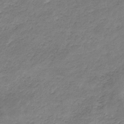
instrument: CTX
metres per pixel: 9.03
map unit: HNb
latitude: -33.5588
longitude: 62.0472
